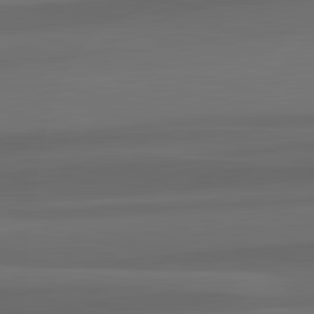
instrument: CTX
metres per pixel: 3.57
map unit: lApd
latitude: 82.5545
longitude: 136.6518
